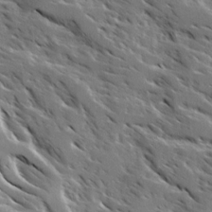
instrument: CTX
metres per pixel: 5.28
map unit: Ave
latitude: 16.4790
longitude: -130.7436
